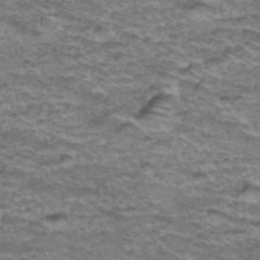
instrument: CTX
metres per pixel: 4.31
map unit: Hto
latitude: 37.8017
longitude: -43.2159
